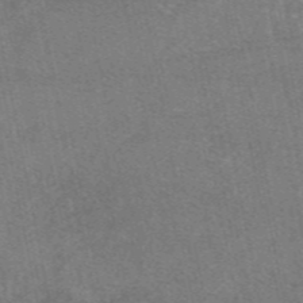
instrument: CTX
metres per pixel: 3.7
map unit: eAb
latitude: 47.9339
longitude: 108.0661
